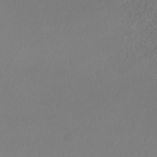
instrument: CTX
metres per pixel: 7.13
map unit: HNhu
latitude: -41.5777
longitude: 106.7652
